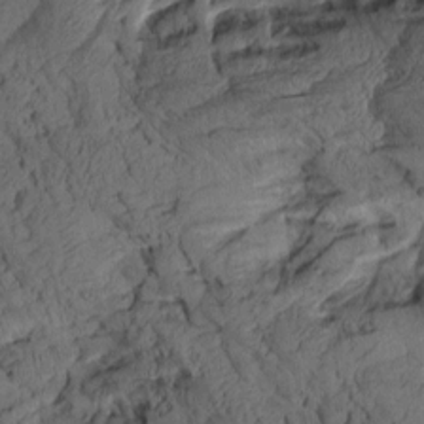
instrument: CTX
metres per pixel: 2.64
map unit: Aa
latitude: 8.4223
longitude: -128.0822
